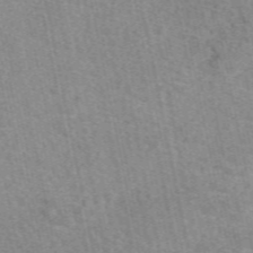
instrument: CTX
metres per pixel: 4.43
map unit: eAb
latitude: 50.3656
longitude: 112.0283
